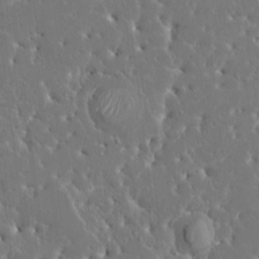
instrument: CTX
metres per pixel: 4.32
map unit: HNhu
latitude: 6.6868
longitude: -4.9703
